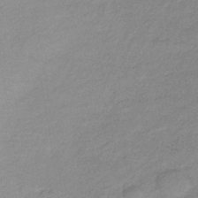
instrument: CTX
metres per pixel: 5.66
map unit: lHb
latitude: -36.1227
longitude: 71.8989
